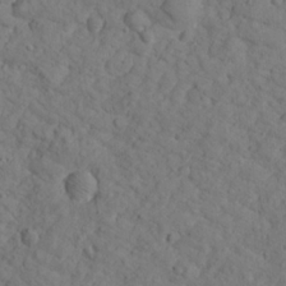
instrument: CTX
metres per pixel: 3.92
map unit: lHvf
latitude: 13.3671
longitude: 177.8989
